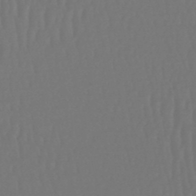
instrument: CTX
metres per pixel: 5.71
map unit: lHb
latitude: -47.4832
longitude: 61.9178
